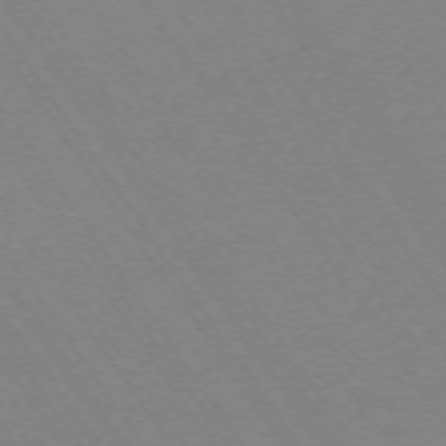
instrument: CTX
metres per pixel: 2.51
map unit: Ap
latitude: -73.7477
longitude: -70.4223
